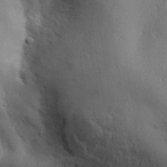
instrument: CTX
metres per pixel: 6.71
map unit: Aa
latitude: 32.6490
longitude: -143.9717
